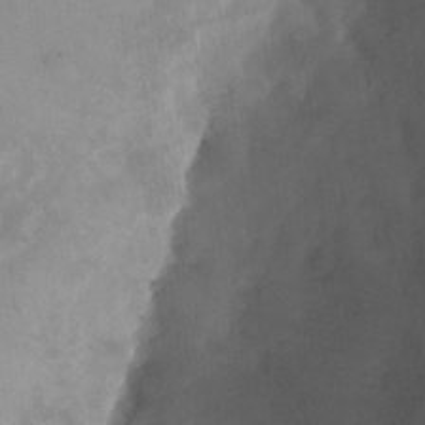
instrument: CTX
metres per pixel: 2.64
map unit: Nhu
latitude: -29.5399
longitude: -63.4049
